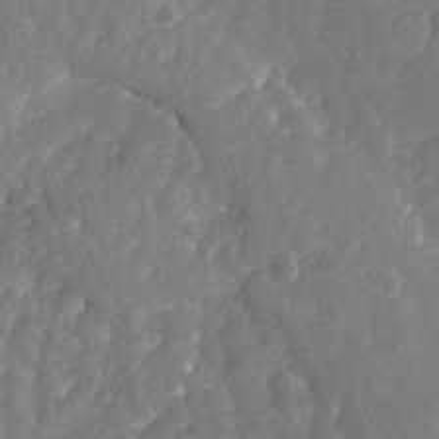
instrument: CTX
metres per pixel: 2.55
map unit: Nhu
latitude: -19.4265
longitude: -57.5560
